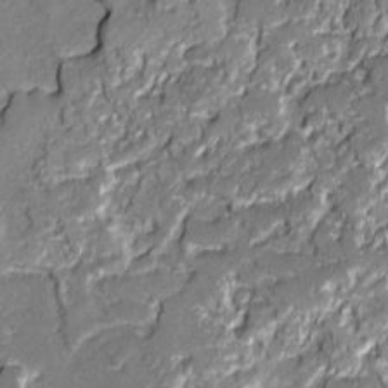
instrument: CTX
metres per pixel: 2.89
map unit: lAvf
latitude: -0.7086
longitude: -108.8002
